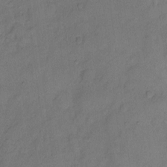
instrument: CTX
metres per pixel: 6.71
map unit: Hto
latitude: 4.9703
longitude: -61.1403
